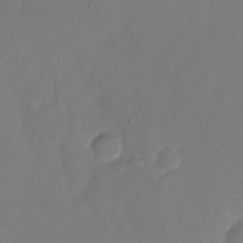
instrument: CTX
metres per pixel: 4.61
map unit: Nhu
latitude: -28.1984
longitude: -78.2901
